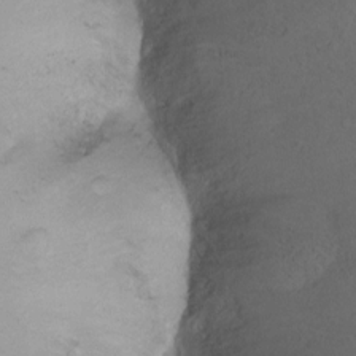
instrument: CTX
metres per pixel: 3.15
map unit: Ht
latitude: -7.1620
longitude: -34.7057
